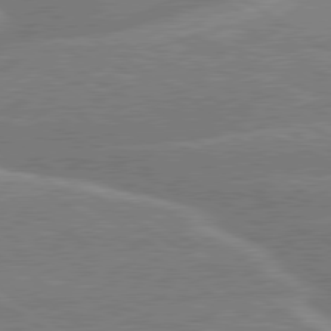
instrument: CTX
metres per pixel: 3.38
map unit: lApd
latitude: 79.5371
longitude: -131.3293
